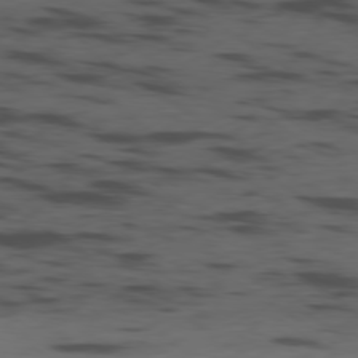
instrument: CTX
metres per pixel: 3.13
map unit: Ap
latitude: -79.5021
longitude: -62.0633
